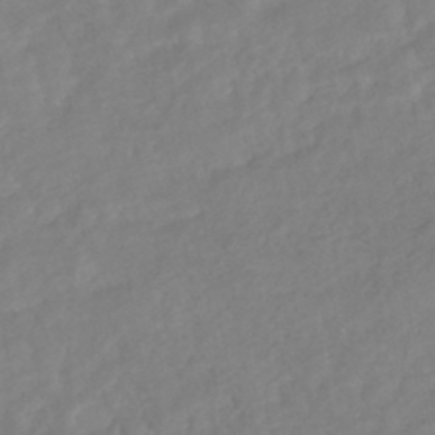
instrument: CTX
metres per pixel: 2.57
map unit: HNhu
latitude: -44.3495
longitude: 103.2187
